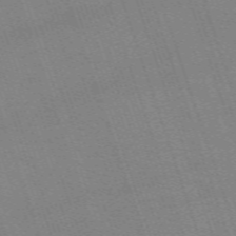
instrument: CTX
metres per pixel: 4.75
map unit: eHh
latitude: -64.0283
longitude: 51.4832
